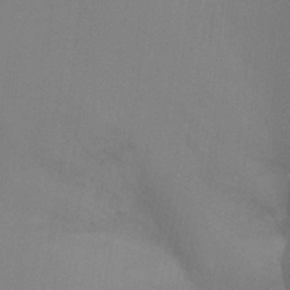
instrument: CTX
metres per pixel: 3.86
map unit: Ht
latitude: -5.5966
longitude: -26.4223
